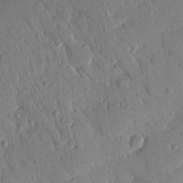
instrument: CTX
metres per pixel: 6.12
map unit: Nhu
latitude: 18.5923
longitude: -78.4223
